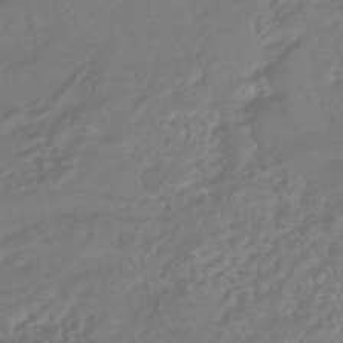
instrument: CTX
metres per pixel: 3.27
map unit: HNhu
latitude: -43.6721
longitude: 89.9556
